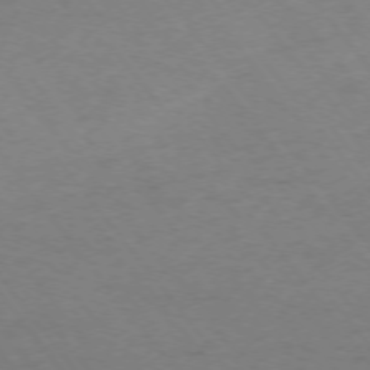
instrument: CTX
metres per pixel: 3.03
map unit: Ap
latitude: -75.3132
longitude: -70.6112
